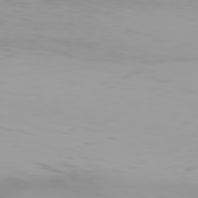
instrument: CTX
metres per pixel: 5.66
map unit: Hpe
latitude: 77.4804
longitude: -135.6883
